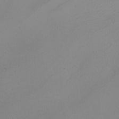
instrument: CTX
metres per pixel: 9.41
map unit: Nhu
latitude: -8.4062
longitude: -95.7072
